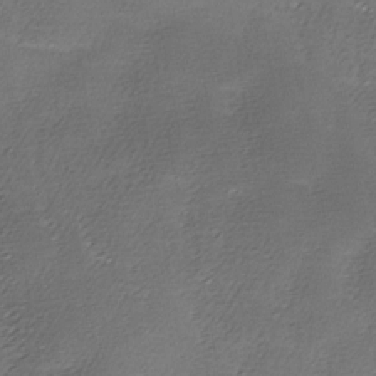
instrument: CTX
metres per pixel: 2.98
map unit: Ave
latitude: -7.4454
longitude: -122.9892
